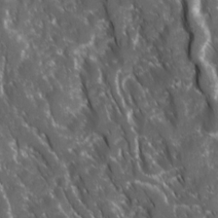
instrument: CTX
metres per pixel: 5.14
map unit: Ave
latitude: 15.6127
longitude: -132.3845
